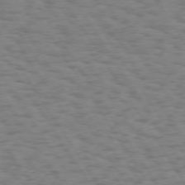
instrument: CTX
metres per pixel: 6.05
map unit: Hpe
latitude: 73.4049
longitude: -140.4412
